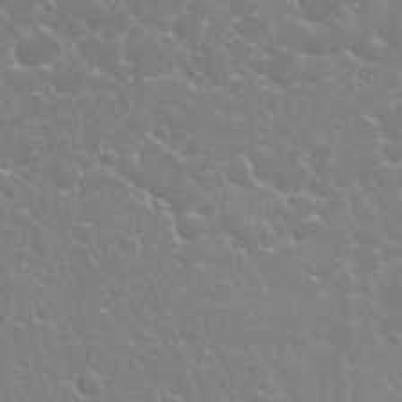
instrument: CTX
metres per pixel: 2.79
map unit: Nhu
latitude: 26.5357
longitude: -51.8205
